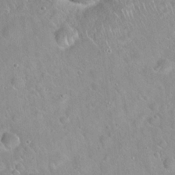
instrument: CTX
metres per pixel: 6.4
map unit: Hto
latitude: 20.9136
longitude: -53.1970
